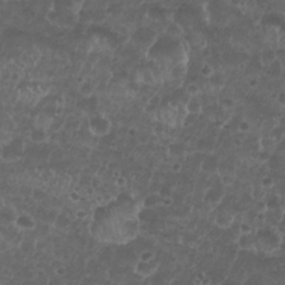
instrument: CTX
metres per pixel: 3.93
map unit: Nhu
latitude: 26.5735
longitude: -52.3467
